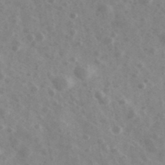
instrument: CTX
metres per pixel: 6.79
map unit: Ave
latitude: 39.3671
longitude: -106.7624
